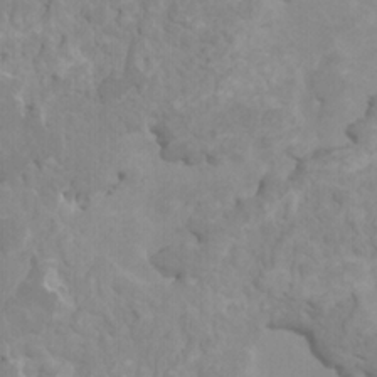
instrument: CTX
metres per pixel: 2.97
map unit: HNhu
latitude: 3.6694
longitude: -2.2900
